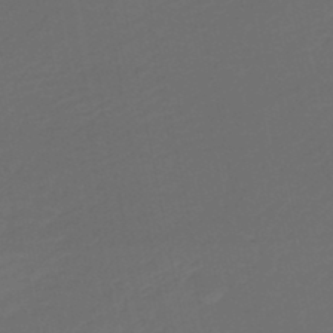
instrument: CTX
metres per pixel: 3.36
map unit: HNb
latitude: -47.8044
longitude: 56.9919
